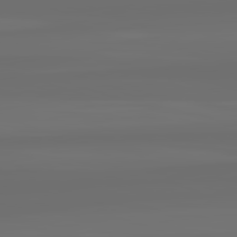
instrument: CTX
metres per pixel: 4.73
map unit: lApd
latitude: 82.4412
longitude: -167.7260
